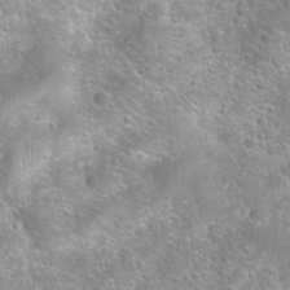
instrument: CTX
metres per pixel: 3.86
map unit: Hto
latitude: 22.0444
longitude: -51.8016
